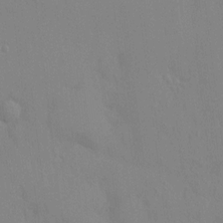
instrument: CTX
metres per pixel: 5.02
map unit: HNhu
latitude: 6.5168
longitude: -3.0836
